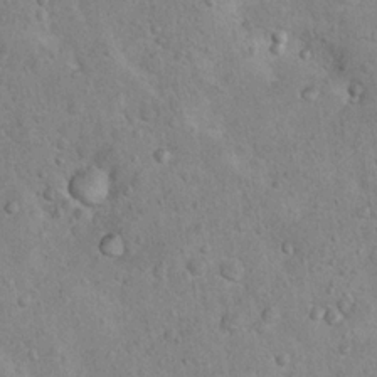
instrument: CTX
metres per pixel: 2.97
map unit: Nhu
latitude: 14.6869
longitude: -28.6301
